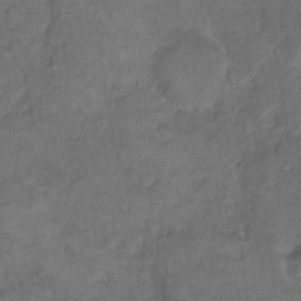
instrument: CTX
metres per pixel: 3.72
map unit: eHh
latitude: 12.1956
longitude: -63.8773
